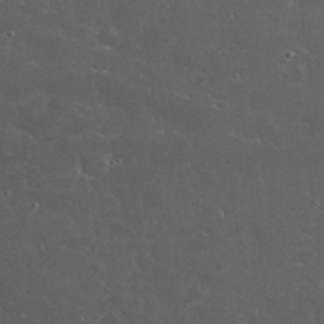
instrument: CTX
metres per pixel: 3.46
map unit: Nhu
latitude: 28.7246
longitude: -67.7449
